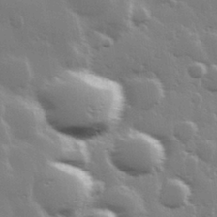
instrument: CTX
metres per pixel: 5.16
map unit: Hve
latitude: 28.2522
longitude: 148.2173
